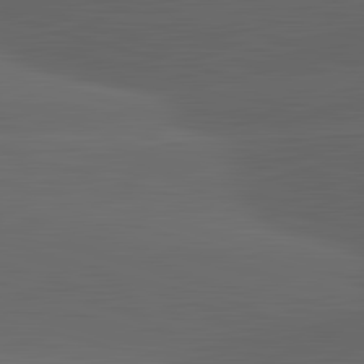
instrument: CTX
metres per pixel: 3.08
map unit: lApd
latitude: 83.6127
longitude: -132.3845
